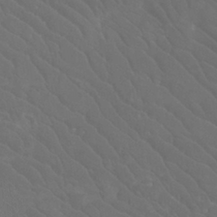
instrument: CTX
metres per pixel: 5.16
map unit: Htu
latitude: -11.9178
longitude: -73.4615
